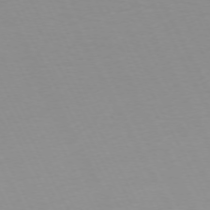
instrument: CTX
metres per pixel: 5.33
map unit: Ap
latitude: -73.2565
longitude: -69.6883
